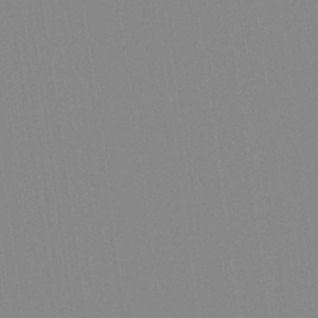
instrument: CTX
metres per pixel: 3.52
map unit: Aa
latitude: 32.6113
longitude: -142.4979
